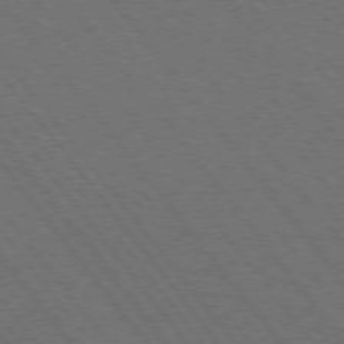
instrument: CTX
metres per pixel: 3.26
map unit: Hpe
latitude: 75.4426
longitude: -137.8395
